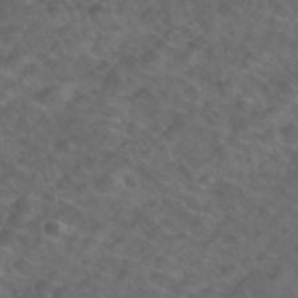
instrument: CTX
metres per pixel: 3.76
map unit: Nhu
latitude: 26.8380
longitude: -54.6868
